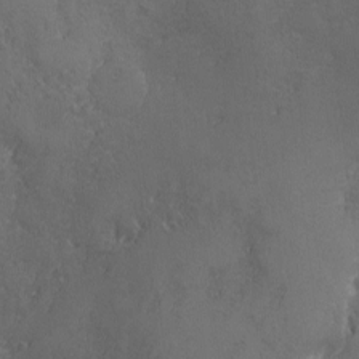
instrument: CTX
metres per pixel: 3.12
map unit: Ave
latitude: -7.1431
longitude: -119.7638
